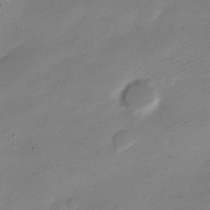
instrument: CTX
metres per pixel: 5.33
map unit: Nve
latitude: -22.3118
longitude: 105.8422
